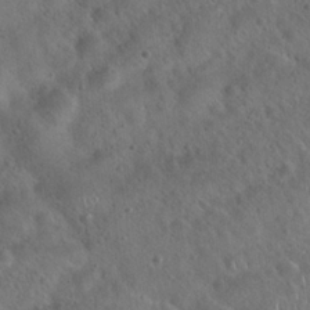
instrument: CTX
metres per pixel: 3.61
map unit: Hto
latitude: 19.7071
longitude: -53.8017
